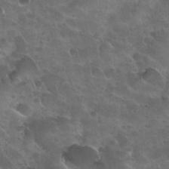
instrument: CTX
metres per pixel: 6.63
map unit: Nhu
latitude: 31.2915
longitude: -54.5168
